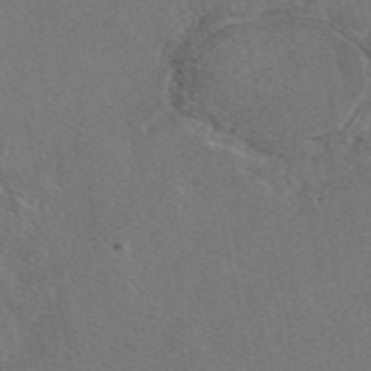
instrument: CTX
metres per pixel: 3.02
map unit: eAb
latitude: 48.2900
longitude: 108.7085
